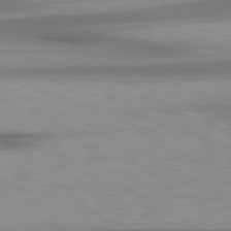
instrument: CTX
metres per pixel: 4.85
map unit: Hpe
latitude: 78.8758
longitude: -133.3482
